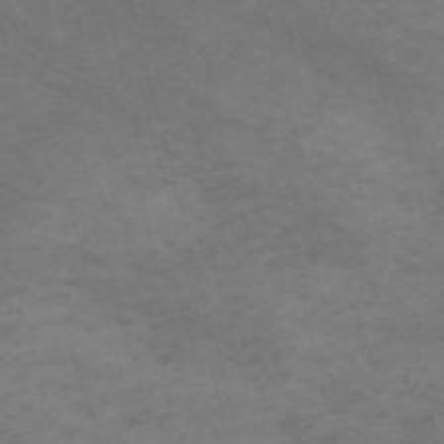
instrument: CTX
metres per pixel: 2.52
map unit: Nve
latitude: -59.0675
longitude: 58.8407
